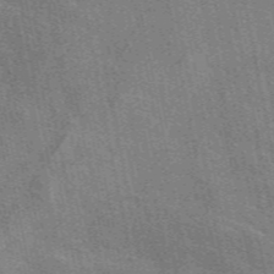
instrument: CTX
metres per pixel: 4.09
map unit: eAb
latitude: 49.2726
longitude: 116.3684
